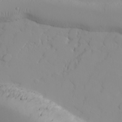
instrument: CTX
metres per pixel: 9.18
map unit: Ave
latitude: 16.2334
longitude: -129.0836
